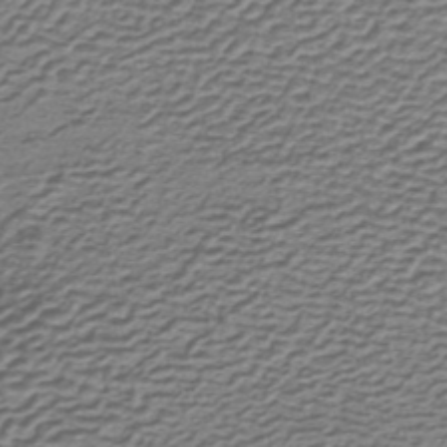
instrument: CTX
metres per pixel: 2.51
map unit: lHb
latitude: -35.1053
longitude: 61.0486
